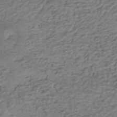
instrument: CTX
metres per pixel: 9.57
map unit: HNhu
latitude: -42.8030
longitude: 101.5966
